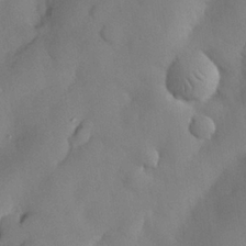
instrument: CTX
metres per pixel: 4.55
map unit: Nhu
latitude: 26.0444
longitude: -72.7058
